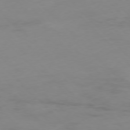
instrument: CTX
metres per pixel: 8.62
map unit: Hpe
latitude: -77.4265
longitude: 11.1242
